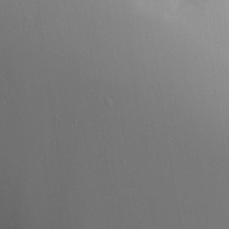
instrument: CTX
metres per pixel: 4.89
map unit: Aa
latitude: 18.4979
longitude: -142.0822
